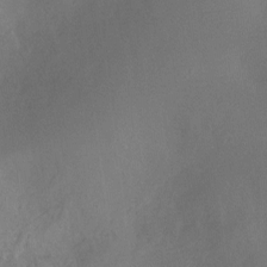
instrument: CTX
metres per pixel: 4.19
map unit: Ht
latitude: -11.1998
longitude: -27.1781
